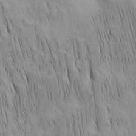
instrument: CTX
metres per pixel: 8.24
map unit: Nhu
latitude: -5.3698
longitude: -152.3845
